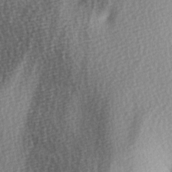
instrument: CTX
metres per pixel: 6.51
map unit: Ave
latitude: -5.8800
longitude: -120.7436
